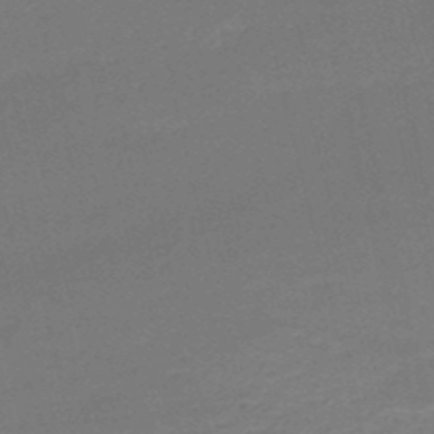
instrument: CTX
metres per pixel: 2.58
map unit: HNb
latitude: -51.1809
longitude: -41.8205
